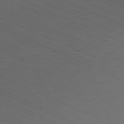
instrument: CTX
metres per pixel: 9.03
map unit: Hpe
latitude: -81.3699
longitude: 15.7856
